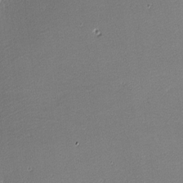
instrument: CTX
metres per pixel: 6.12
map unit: lHvf
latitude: -11.2754
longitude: -103.7072
